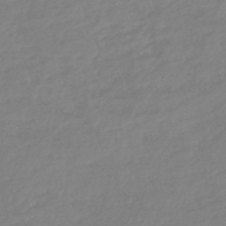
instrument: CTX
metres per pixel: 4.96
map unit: lHb
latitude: -44.7085
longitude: 70.9920
